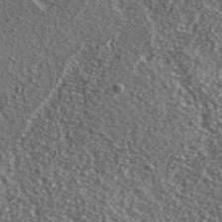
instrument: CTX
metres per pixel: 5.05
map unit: ANa
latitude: 40.4978
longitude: -90.1200
